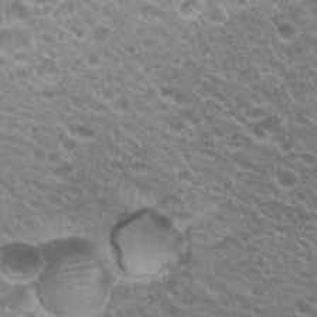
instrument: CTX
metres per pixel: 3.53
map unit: Hto
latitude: 20.3656
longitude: -34.6301
